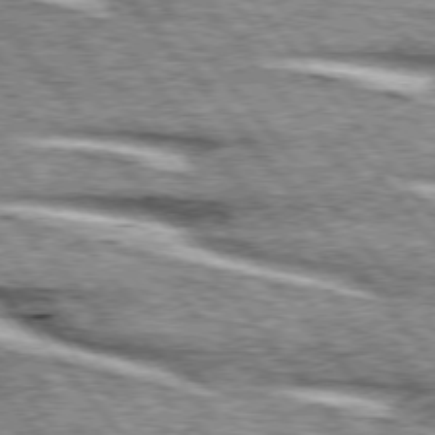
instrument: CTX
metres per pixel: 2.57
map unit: lApd
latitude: 76.0255
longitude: -81.7072
